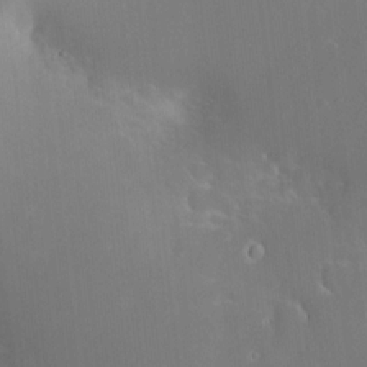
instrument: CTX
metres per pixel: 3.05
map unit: HNhu
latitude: 6.6301
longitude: 12.9920
